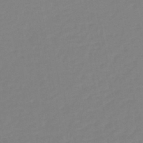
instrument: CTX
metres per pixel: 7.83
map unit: eHh
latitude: -42.4062
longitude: -32.6113
